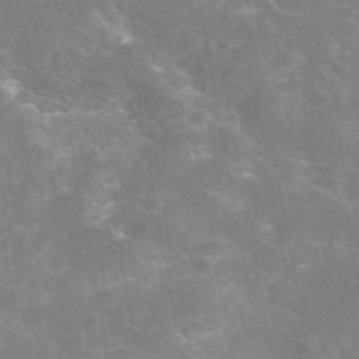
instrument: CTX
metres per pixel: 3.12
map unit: eAb
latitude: 46.1578
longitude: 124.6896
